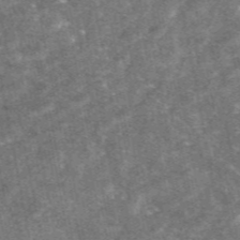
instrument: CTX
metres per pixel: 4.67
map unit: eAb
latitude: 47.4616
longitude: 121.2565
